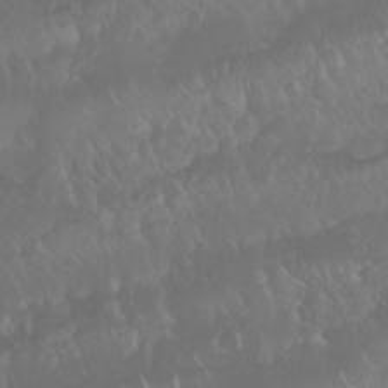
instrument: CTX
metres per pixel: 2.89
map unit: Nhu
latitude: 23.0836
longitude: -63.9150
